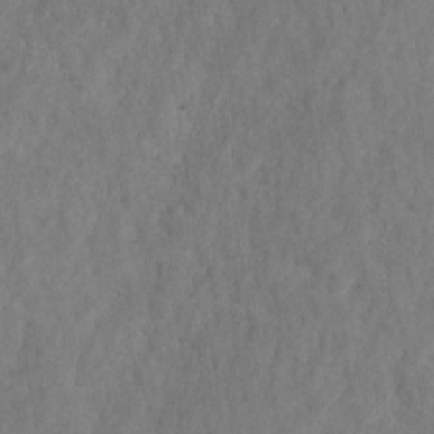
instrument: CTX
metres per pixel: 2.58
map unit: HNhu
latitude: -28.5952
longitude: 73.3132
